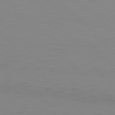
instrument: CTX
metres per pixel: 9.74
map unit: Hpe
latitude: 77.1214
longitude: -163.8017
